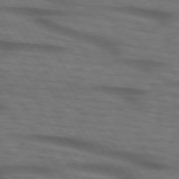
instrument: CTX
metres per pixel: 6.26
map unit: lApd
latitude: 73.6316
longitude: -73.5749
